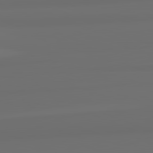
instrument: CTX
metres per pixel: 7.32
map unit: lApd
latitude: 82.8380
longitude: 162.7274
